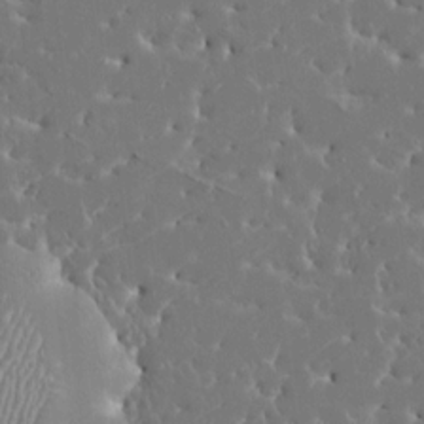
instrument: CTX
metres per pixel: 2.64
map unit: HNhu
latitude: 6.4790
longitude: -4.8947
